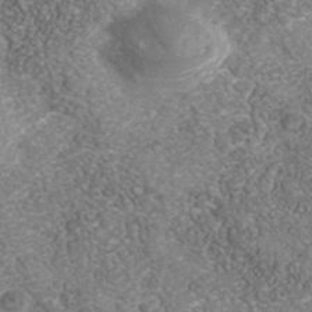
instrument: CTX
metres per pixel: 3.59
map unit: Nhe
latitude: -41.6911
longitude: -110.0255
